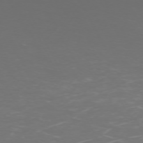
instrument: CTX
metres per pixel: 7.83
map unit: Hpe
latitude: -71.7100
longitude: 10.0661
